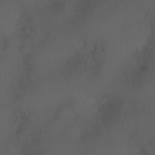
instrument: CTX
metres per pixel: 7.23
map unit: Ht
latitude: 1.0647
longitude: -21.1970
